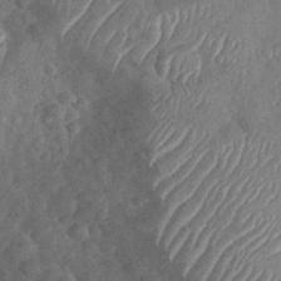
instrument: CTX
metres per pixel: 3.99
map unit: Nhu
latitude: -30.3684
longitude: -60.5168
